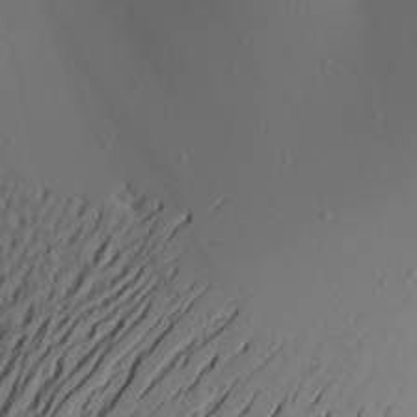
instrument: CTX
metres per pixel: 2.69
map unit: Aa
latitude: 21.5560
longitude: -146.8002
